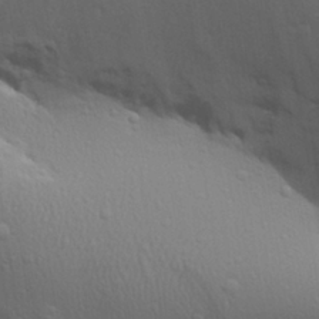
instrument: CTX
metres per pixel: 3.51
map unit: Aa
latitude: 26.8191
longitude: -136.7247
